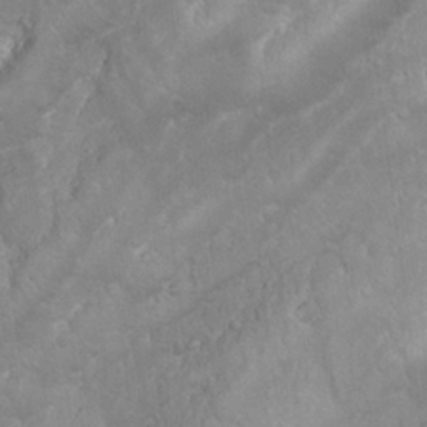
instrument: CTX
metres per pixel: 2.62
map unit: Nhu
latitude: 24.2900
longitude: -59.6127
